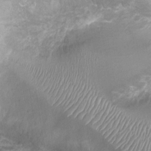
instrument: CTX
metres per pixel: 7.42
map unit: Ht
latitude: -1.2943
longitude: -16.6491
